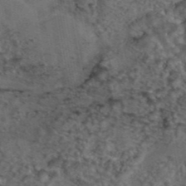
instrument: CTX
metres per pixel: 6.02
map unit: eAb
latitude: 43.8206
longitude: 107.3510
